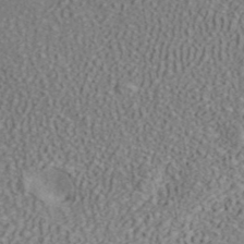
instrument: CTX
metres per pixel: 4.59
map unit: ANa
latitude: 43.0836
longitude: 53.6155
